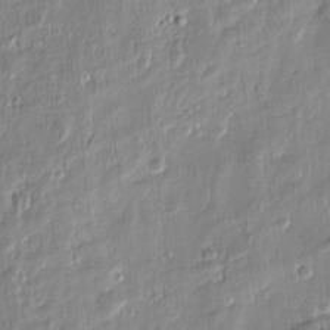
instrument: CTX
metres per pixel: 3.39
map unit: Htu
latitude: -5.9178
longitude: 174.1983
